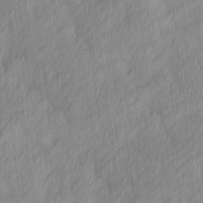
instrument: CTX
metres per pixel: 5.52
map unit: Ave
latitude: 12.9703
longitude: -106.4223
